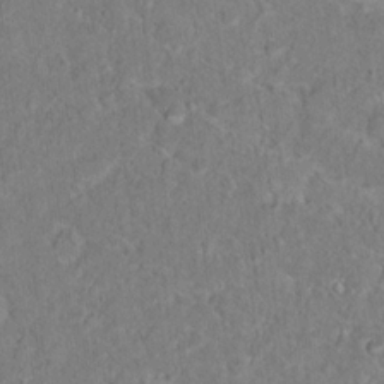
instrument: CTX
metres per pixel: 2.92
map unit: Hto
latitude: 16.7435
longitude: -38.0255
